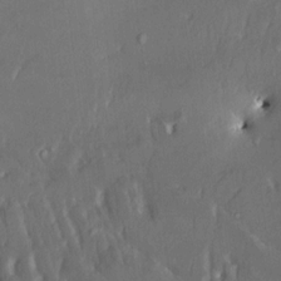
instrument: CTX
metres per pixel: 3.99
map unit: HNhu
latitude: 4.8758
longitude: 13.3699
